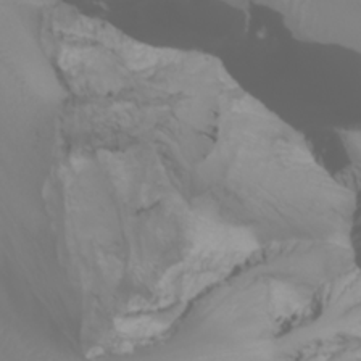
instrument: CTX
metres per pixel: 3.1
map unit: Nhu
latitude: -1.8612
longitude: -76.0822
